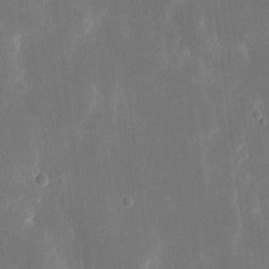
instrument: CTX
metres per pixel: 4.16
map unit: eHh
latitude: 18.0255
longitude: -70.3656
